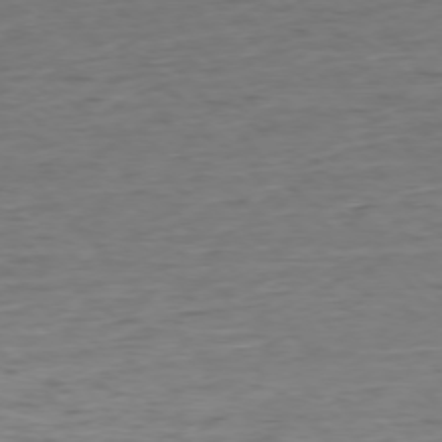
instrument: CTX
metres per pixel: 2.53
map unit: Ap
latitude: -76.5196
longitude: -91.8394
